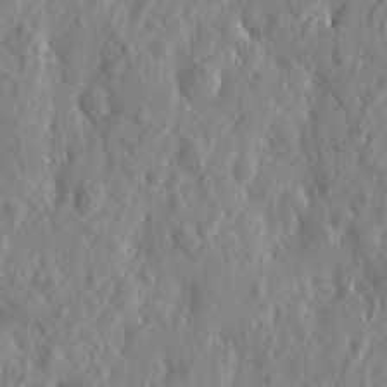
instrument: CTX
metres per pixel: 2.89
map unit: Htu
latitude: -2.5573
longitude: 179.5399
